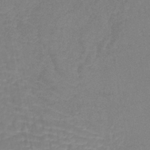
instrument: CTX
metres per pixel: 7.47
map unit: lHb
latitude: -40.6518
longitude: 65.9367
